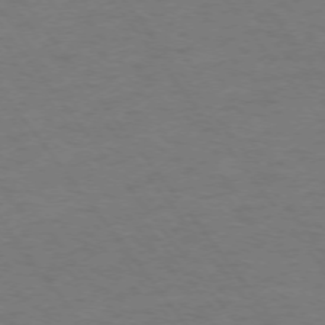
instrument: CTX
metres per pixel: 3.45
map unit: Ap
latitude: -75.1054
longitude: -70.0633
